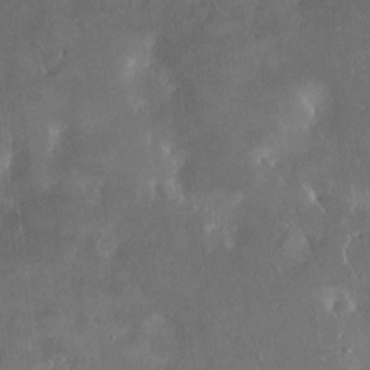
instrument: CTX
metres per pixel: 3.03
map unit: HNhu
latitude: 5.1214
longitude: 10.8219
